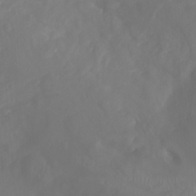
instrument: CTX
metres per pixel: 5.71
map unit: Ht
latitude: -3.5021
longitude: -62.1578
